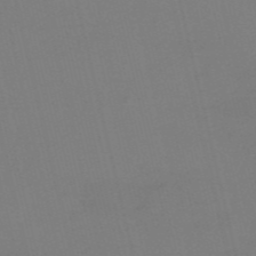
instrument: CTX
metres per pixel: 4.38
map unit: HNb
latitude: -55.3510
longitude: -38.8191
